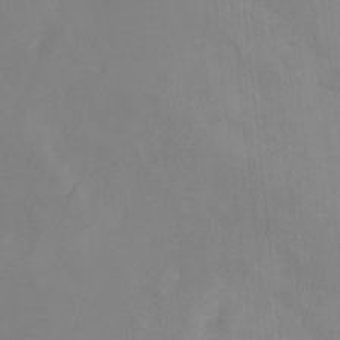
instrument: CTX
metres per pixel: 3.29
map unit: Ht
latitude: -11.7856
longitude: -47.0270
